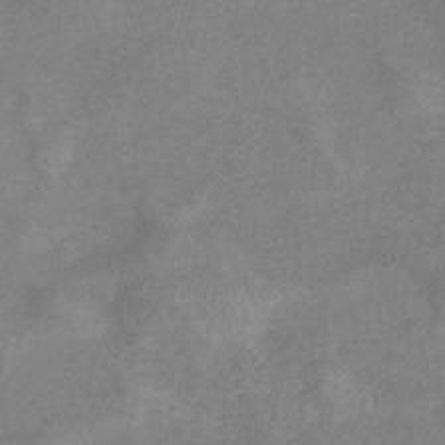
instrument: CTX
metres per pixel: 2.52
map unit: eHb
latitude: -37.7477
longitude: 77.2565
